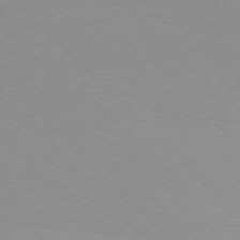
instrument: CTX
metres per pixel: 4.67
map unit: Ap
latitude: -76.8975
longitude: -70.6301
